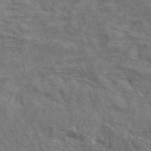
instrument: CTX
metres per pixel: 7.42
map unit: ANa
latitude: 42.7435
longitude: 55.8045
